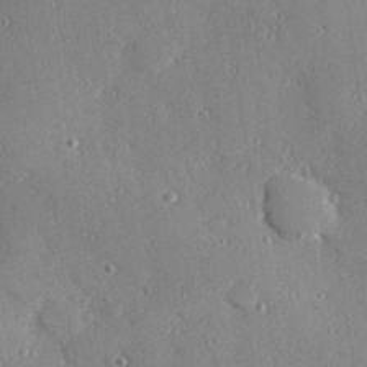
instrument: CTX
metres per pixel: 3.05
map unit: Hve
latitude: 27.0081
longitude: -92.2522
